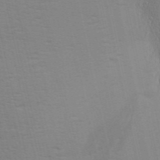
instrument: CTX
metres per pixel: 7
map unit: Aa
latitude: 29.2915
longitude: -139.9906
